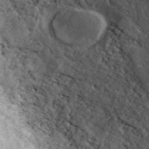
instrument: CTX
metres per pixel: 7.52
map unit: ANa
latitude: 43.4049
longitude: 29.1809
